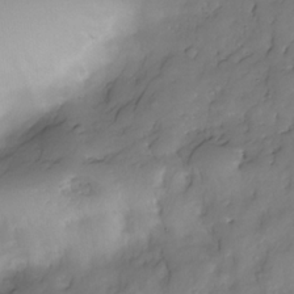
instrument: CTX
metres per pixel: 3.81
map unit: Nhe
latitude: -34.0472
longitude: -142.7246
